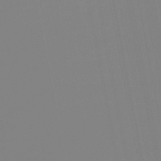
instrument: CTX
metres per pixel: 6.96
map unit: eHb
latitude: -49.5399
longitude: 85.1242
